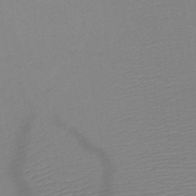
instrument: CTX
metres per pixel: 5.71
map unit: HNb
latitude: -49.3321
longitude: -45.2726
